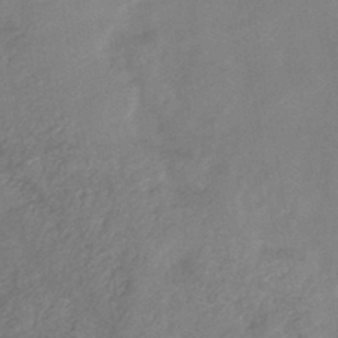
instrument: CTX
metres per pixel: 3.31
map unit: HNb
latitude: -44.3117
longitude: -38.2900
